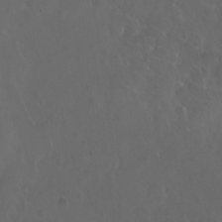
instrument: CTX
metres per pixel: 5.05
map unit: eHh
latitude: 0.5734
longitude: -54.3089
